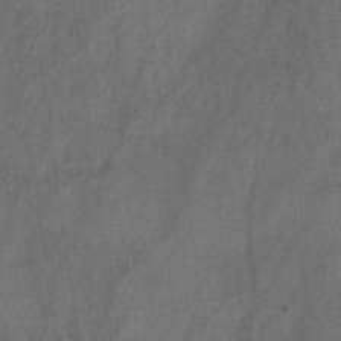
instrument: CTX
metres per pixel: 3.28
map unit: eHb
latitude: -30.6896
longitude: 63.2754
